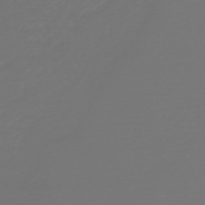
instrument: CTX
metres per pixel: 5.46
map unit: HNb
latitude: -46.9730
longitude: 56.4251
